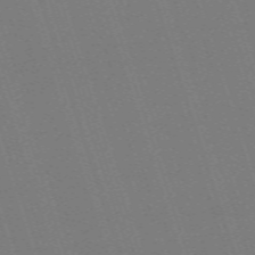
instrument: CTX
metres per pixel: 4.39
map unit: eHh
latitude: -64.3495
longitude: 51.2376
